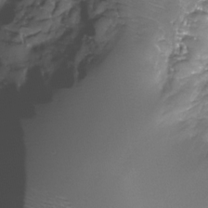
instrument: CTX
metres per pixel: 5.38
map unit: Nhe
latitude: -32.6519
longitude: -93.2726
